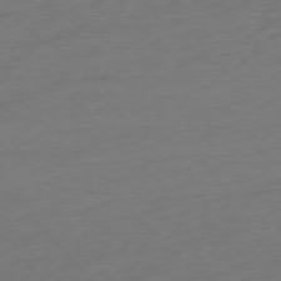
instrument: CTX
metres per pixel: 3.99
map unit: Ap
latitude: -76.4251
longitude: -80.5357
